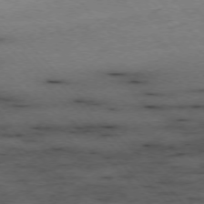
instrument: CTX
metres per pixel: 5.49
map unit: Ap
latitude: -76.1984
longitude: -87.6127
